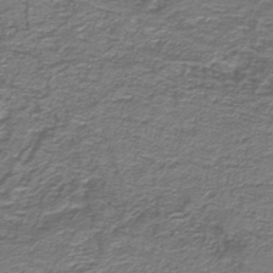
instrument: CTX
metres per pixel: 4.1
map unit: lHb
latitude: -40.7463
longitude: 54.7652
